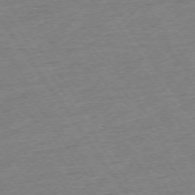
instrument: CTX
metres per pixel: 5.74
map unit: Ap
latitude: -74.1606
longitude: -83.1403
